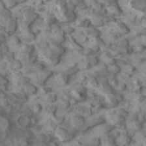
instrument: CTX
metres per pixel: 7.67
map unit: HNhu
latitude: 1.2537
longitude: 7.3132
